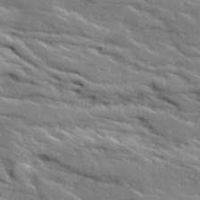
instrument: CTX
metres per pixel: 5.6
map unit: Ave
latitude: 18.8758
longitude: -136.1011
